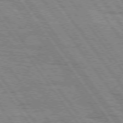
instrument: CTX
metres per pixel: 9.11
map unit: Hpe
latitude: 74.7624
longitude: -152.3279
